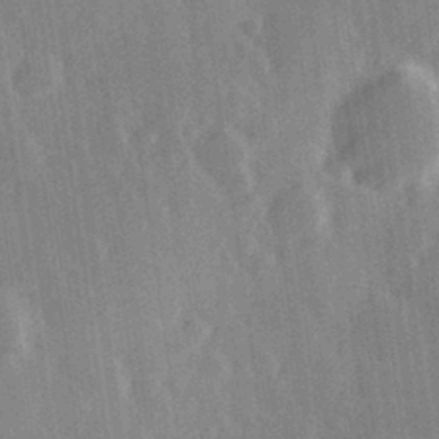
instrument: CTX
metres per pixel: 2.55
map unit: Hve
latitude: 28.0633
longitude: 147.4643
